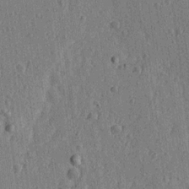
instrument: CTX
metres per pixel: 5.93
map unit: Ave
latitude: 15.8017
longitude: -105.3860
